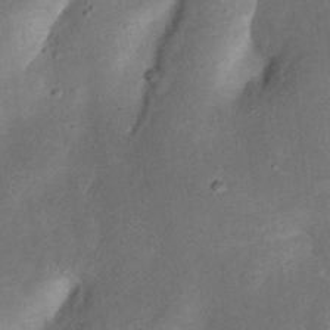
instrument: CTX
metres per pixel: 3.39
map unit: Nhu
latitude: 19.0647
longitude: -74.4790
